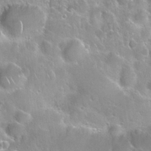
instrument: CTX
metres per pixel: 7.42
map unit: Nhu
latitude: 24.5734
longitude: -60.4412
